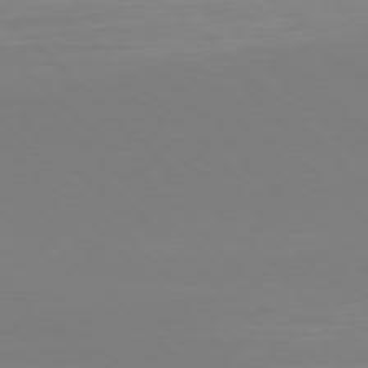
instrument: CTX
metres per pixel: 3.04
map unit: Hpe
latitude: 77.4426
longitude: -175.3671
